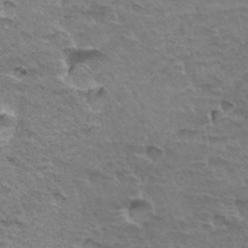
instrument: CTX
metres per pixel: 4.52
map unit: Hto
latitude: 34.0444
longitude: -45.0647
